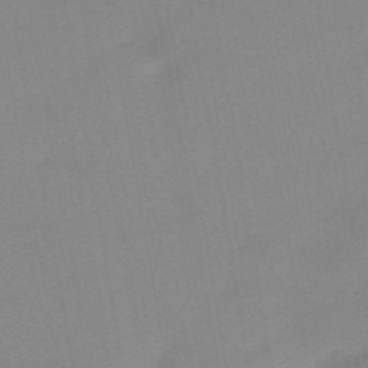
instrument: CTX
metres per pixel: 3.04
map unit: HNb
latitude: -54.1417
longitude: -48.5546
